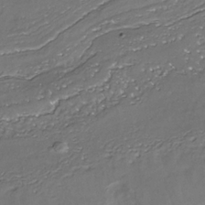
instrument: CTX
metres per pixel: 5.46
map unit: Nhe
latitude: -35.8989
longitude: -89.6505
